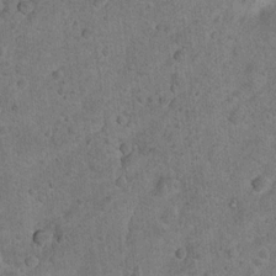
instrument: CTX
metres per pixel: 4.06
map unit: Nhu
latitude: 10.1956
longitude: -24.1199
